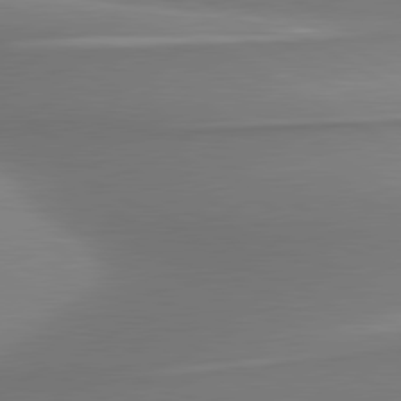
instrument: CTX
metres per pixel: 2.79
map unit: lApd
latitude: 80.7435
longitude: 178.8030
